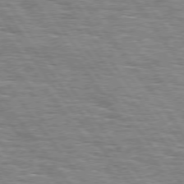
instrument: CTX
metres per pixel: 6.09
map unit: Hpe
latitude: 74.5546
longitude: -138.6868
